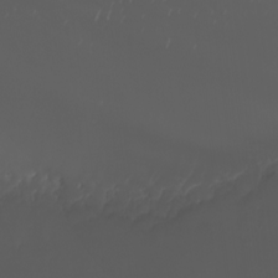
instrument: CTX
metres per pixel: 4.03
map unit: eHh
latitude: -3.1809
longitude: 20.0661
